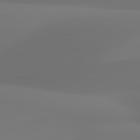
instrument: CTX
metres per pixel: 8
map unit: lApd
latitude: 81.2537
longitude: 128.9731
